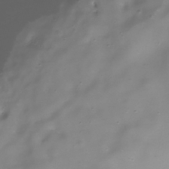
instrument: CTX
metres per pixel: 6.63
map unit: Hve
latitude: -31.4643
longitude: 94.4062
